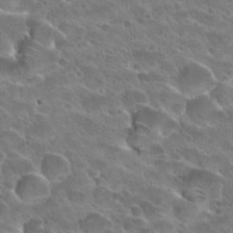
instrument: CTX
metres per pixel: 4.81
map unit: Hto
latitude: 28.6679
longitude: -38.8002
